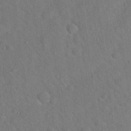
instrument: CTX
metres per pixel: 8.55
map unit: Hto
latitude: 19.7260
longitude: -53.1214
